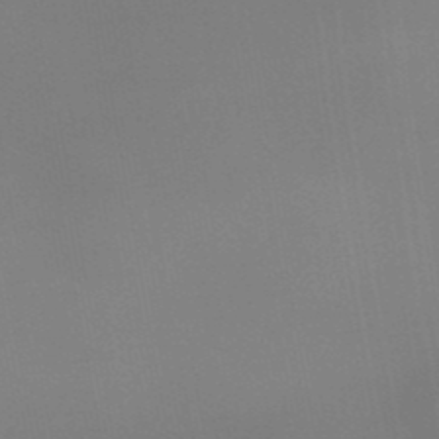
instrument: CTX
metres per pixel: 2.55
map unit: eHb
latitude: -35.4076
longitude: 79.9745
